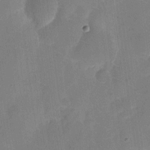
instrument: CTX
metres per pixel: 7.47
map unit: eHh
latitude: 7.0647
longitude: -67.0458
